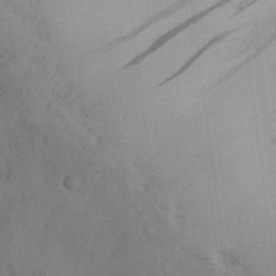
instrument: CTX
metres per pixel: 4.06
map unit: Nhu
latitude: 28.9513
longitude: -71.1781
